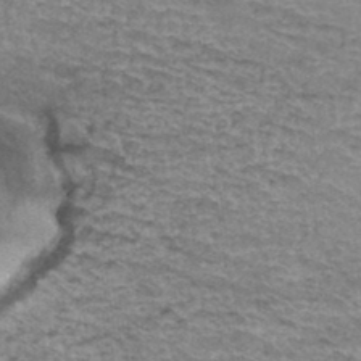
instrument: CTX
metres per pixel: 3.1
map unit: Hto
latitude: 35.9528
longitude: -42.9514
